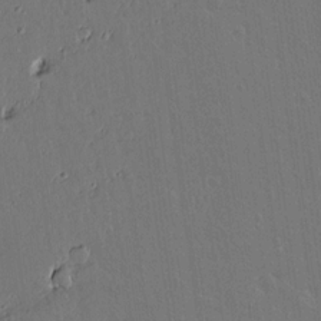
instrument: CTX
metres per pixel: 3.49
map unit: lAvf
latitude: 15.5372
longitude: -127.1214
